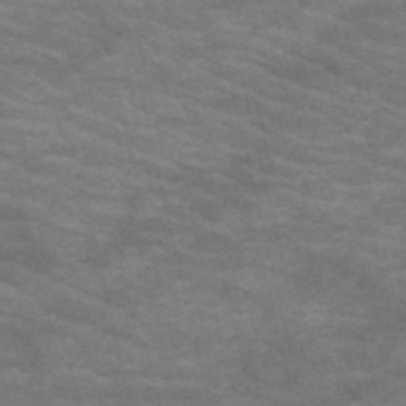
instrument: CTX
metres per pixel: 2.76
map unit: HNb
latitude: -53.5021
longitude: -44.4979
